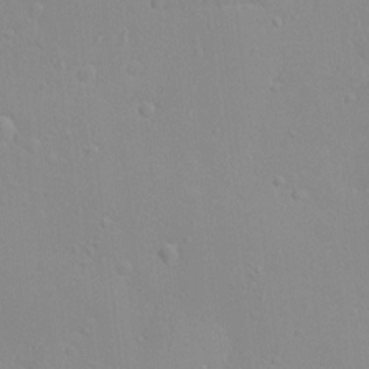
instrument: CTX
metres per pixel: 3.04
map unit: HNhu
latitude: 5.9150
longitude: 2.2550
